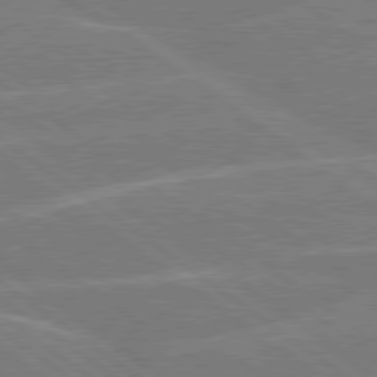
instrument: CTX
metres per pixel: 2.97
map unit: Hpe
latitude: 78.9703
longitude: -130.0633
